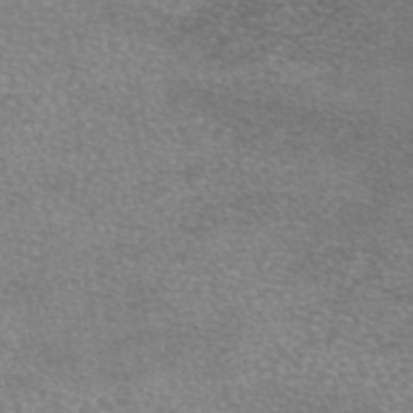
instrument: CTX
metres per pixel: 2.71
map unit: eAb
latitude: 45.4048
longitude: 103.1998
